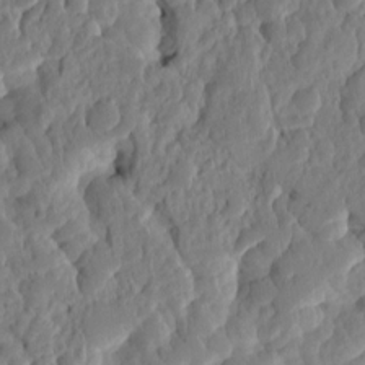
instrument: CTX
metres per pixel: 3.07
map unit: eHh
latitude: -1.5777
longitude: 14.6897
